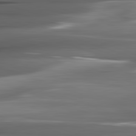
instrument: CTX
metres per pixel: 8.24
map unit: lApd
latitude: 82.1766
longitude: -140.0822
